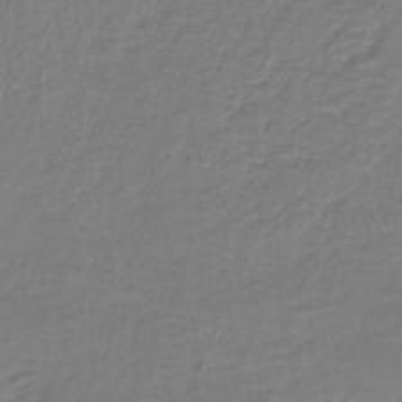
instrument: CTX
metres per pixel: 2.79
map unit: lHb
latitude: -41.1053
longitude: 65.5777
